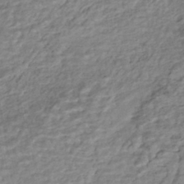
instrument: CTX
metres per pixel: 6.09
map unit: HNhu
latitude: -44.4629
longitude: 102.1417
